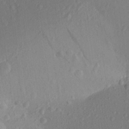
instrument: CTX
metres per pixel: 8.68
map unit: Aa
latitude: 23.2537
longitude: -147.1781
